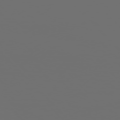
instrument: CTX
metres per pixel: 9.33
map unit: Hpe
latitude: 76.2711
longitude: -140.9891
